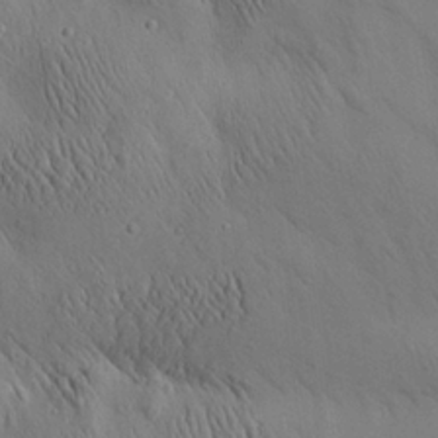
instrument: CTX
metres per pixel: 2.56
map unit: Aa
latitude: 25.7260
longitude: -141.9528
